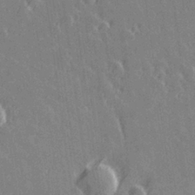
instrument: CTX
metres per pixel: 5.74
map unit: Hve
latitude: 27.5749
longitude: 145.7289
